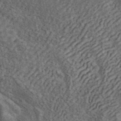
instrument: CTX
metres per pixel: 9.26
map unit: ANa
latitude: 42.9892
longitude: 16.4251
